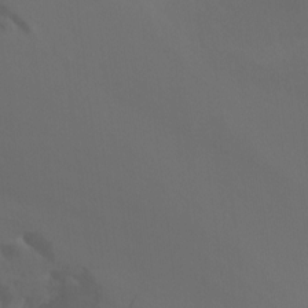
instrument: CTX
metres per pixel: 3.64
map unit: Htu
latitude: -14.6519
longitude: -47.6316
